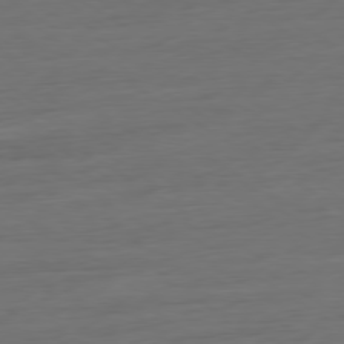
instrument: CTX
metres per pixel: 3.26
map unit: Ap
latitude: -79.8611
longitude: -57.1781
